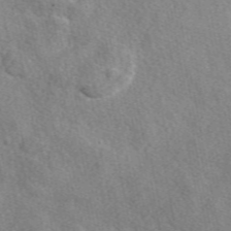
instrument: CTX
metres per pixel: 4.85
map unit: eAb
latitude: 49.8016
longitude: 111.6344
